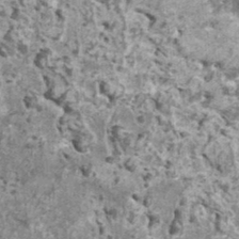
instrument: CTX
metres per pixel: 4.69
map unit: HNhu
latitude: 1.7827
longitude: 5.1053
